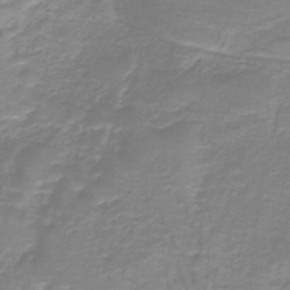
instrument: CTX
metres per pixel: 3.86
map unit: lHb
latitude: -40.9164
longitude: 56.9353
